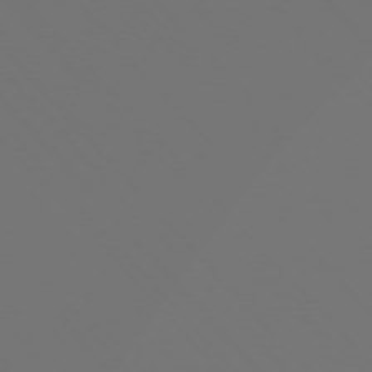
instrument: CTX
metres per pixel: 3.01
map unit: Ap
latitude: -76.2928
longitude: -63.3482
